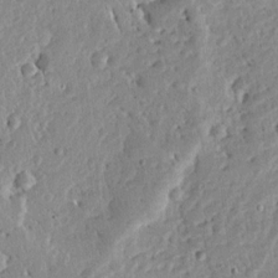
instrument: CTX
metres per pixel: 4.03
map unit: Ave
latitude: 13.4804
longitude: -138.8569
